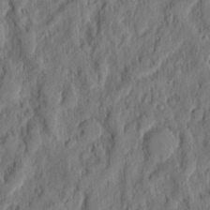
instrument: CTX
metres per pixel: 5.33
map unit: eHh
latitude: 5.9528
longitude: -76.5545
